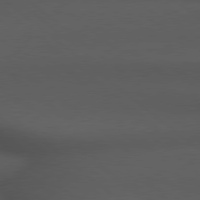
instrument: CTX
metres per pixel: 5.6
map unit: Hpe
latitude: 78.7435
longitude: -161.9150
